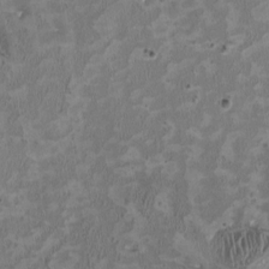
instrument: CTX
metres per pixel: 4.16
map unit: HNhu
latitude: 2.6490
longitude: -4.3845
